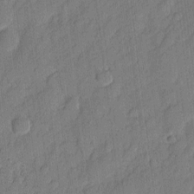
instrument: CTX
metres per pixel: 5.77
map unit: eHh
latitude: 6.2334
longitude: -75.5182
